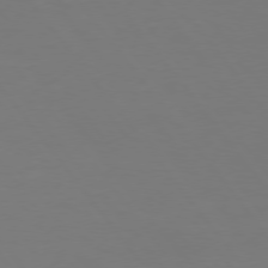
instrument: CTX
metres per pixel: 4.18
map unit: Hpe
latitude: 75.6316
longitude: -138.6490
